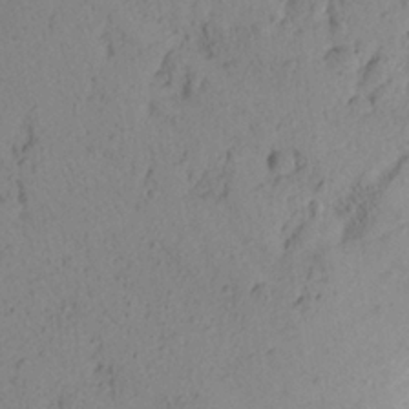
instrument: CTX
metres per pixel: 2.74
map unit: Aa
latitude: 23.0458
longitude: -149.1592
